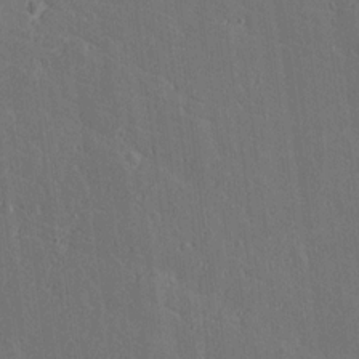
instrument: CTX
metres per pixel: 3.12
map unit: lAvf
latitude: 15.8206
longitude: -126.4034
